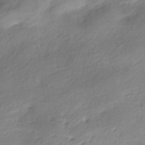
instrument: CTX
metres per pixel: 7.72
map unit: HNhu
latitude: -40.5951
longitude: 93.2187
